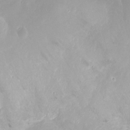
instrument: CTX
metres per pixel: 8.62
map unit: Nhu
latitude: -12.2551
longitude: -38.6679
